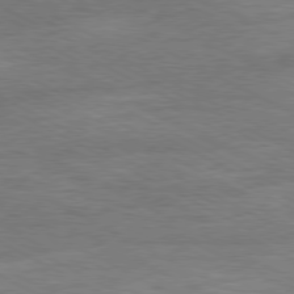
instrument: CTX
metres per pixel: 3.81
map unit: Ap
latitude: -80.6330
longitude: -85.8961
